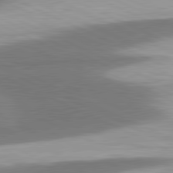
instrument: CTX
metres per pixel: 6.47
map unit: lApd
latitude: 81.6127
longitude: 175.5966
